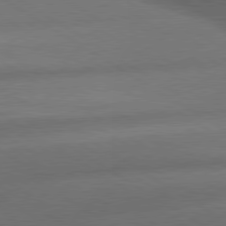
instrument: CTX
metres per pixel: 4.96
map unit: lApd
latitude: 79.7261
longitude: -155.1403
